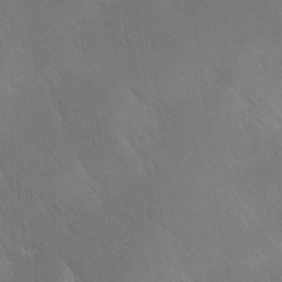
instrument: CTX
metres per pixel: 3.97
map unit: Ave
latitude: -7.3509
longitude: -122.7813
